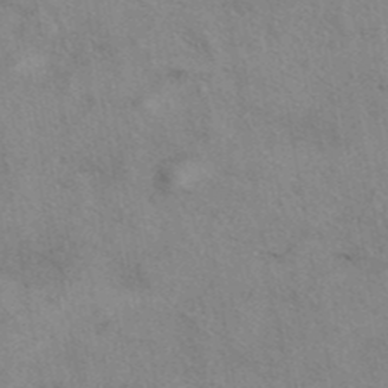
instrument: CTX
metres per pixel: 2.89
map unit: eAb
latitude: 41.6127
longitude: 110.0283
